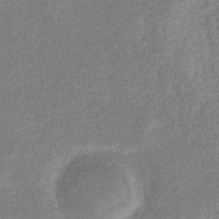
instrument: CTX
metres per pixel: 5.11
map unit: eHb
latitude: -34.5007
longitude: 78.2928
